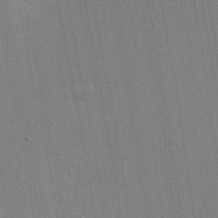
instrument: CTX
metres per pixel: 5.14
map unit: Nhu
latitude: 0.3845
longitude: -78.7624
